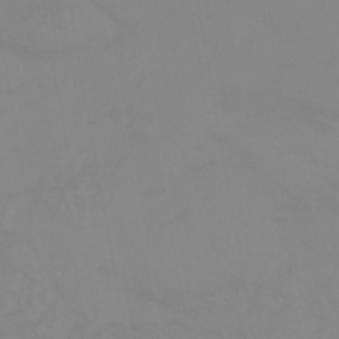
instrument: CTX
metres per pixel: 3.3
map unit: HNhu
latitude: -44.6330
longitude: 90.3496
